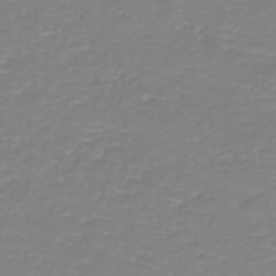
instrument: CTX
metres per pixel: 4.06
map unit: HNb
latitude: -44.5574
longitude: 50.7085
